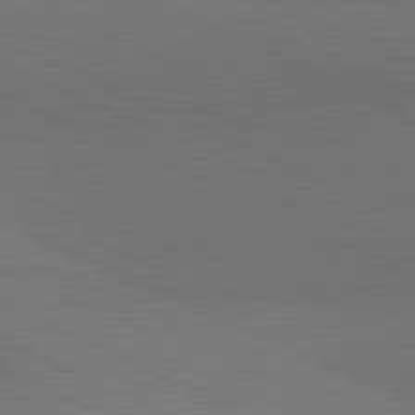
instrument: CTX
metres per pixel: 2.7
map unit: lApd
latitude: 81.8016
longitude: 148.7841
